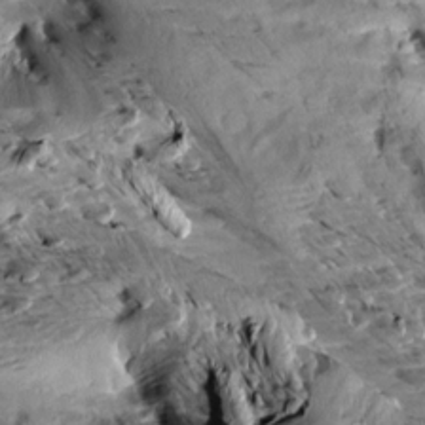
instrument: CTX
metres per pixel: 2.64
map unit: Aa
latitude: 10.9703
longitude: -142.7813
